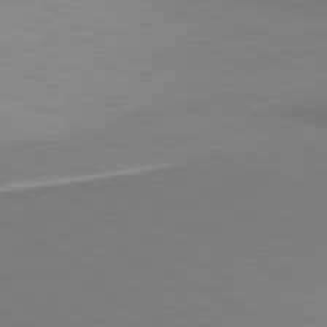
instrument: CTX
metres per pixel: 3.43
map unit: lApd
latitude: 81.0647
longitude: 158.0472
